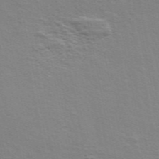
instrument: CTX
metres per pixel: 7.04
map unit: ANa
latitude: 48.9325
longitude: -74.9703
